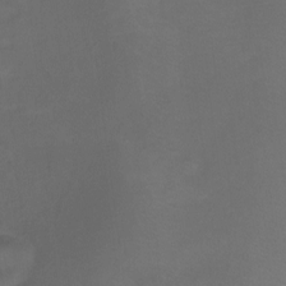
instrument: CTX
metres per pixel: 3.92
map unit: Ht
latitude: -10.0472
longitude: -46.7058
